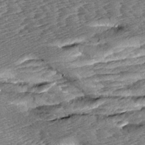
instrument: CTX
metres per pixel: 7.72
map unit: Aa
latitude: 8.2712
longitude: -133.9906
